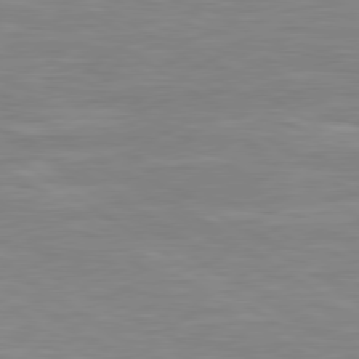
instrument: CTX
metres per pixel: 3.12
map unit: Hpe
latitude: 79.3104
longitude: -127.9150
